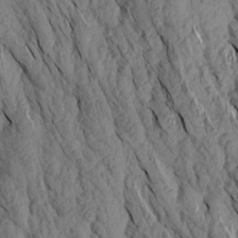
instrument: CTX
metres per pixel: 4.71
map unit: Aa
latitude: 17.5560
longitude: -145.8961
